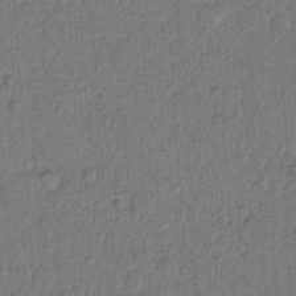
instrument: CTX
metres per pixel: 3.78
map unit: Hto
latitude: 8.5924
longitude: -61.4237
